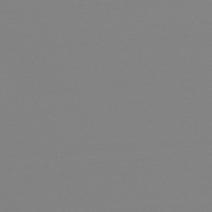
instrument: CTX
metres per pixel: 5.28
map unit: HNb
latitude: -48.8219
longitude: -50.4979
